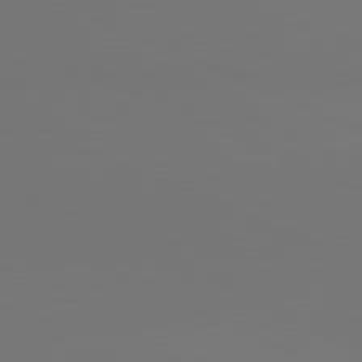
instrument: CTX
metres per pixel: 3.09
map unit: lApd
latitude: 81.3293
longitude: 147.0486
